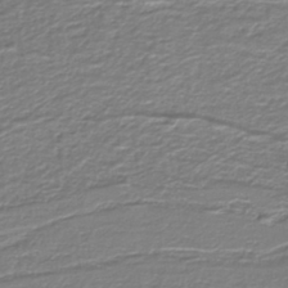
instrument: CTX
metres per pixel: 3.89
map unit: eAb
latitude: -39.0864
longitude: 53.1053
